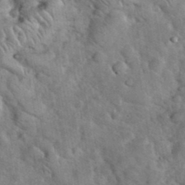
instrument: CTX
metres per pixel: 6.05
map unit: eHh
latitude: 37.5371
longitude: -64.4601
